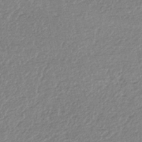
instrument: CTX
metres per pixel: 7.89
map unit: HNhu
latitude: -44.4251
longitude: 96.0094
